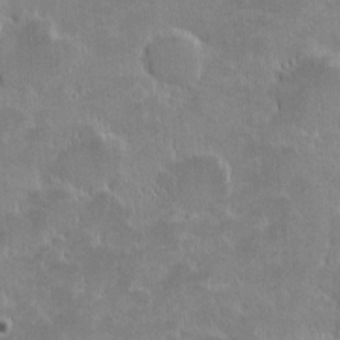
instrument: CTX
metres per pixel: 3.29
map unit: eHh
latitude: -1.7856
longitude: -85.4615
